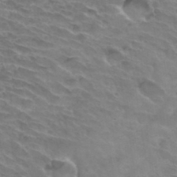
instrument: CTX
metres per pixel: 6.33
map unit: Hto
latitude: 33.8205
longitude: -43.6694
